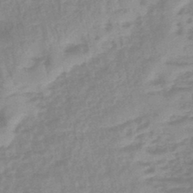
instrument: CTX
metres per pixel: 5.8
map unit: eHb
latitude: -45.4832
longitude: 85.2942
